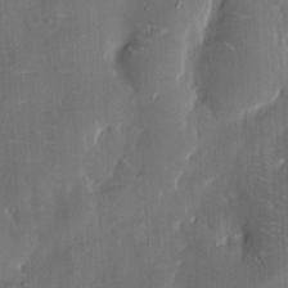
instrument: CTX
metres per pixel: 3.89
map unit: eHh
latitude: 6.2334
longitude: -68.8758
